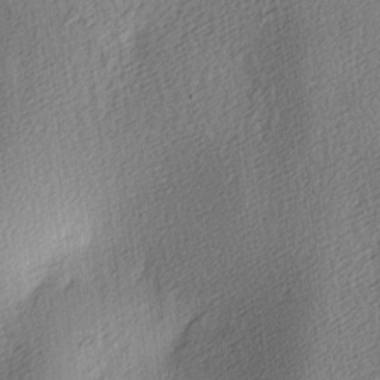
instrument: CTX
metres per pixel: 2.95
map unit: Ave
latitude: 3.6883
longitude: -112.3467
